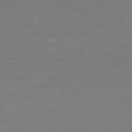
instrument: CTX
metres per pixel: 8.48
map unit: Hpe
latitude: 78.4979
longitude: -149.9528
